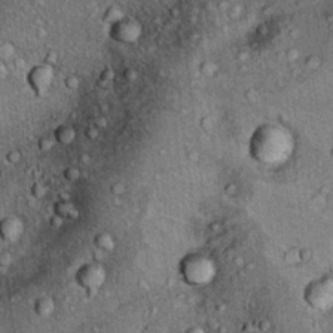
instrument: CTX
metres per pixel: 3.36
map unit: Ht
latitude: 11.8206
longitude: -38.2900
